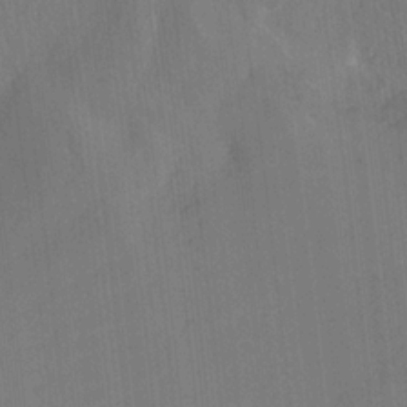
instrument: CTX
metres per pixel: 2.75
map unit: HNhu
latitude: -28.8408
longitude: 66.8219
